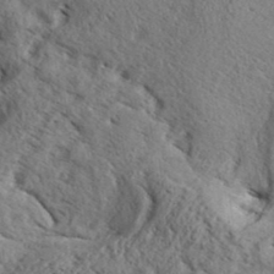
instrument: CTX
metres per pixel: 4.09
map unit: Aa
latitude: 32.6302
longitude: -136.4979
